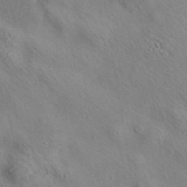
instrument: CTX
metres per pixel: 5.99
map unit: eAb
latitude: 35.2537
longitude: 110.0661
